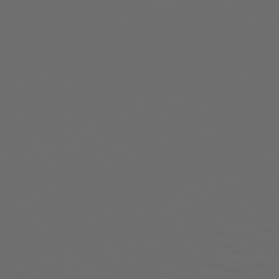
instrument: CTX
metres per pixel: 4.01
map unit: Hpe
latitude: 73.8017
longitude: -127.6505
